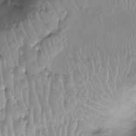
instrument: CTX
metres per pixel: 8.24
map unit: Ht
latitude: -8.8219
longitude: -20.4601
